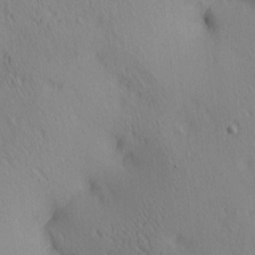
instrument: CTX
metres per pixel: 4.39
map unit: lAa
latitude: 4.4790
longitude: -117.0647
